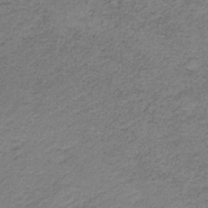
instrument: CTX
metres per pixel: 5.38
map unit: HNb
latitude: -33.9178
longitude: 60.7652
